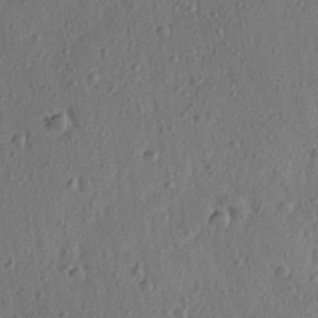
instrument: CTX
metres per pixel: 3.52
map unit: Ave
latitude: 16.1011
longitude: -105.1026
